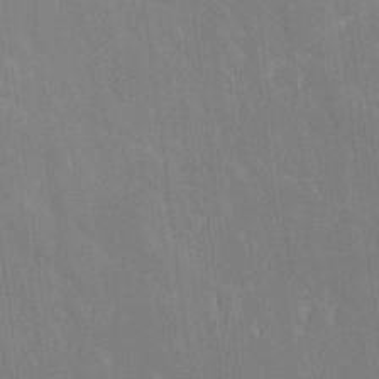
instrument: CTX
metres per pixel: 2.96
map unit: Ave
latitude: 20.0444
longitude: -136.5168
